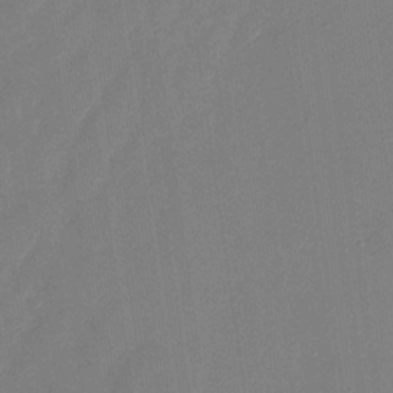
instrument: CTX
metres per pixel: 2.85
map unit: Nhu
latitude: -28.5763
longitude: -65.5560
